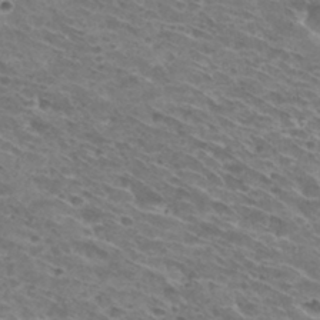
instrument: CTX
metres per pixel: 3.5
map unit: Hto
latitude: 30.3279
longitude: -44.3278
